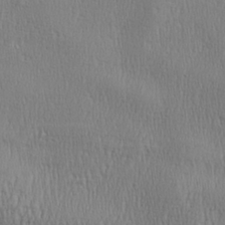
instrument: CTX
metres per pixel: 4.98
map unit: Aa
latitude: 28.0822
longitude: -138.5168
